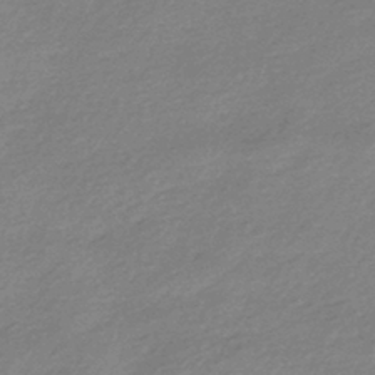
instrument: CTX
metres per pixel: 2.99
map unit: HNhu
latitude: -43.2187
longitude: 93.4076
